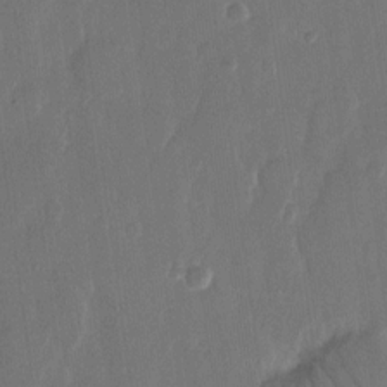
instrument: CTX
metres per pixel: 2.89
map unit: eHh
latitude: 13.6127
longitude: -71.0458
